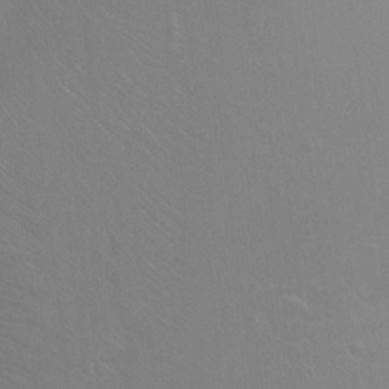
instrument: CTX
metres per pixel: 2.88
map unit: Ht
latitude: -9.9556
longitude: -37.6316
